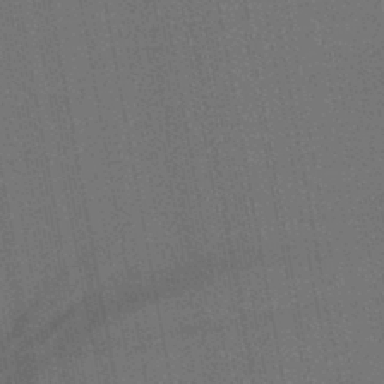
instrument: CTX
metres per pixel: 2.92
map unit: lHb
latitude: -43.8989
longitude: 63.3887
